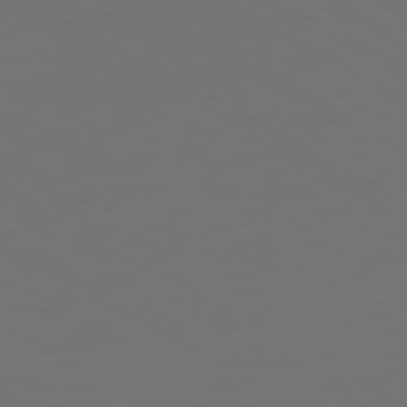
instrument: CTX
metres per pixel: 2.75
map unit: Ap
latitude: -80.5007
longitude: -60.0633
